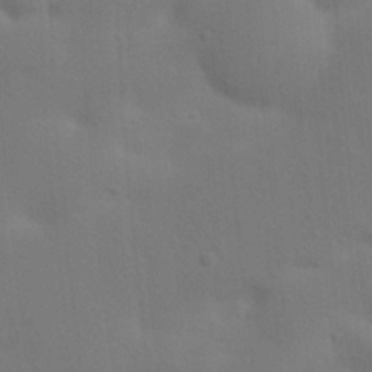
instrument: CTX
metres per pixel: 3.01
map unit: Nhu
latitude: 21.9528
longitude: -73.9151
